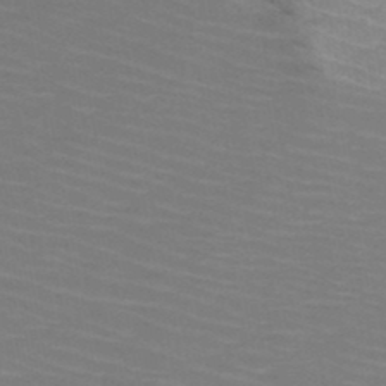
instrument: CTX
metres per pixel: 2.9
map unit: HNb
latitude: -47.5966
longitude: -45.3481
